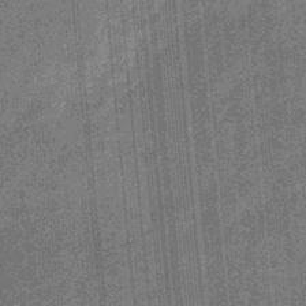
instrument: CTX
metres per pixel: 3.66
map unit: eHb
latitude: -30.8597
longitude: 73.3887
